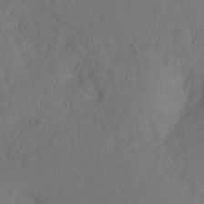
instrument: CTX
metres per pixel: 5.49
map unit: Hto
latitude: -7.9745
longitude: -44.1389
